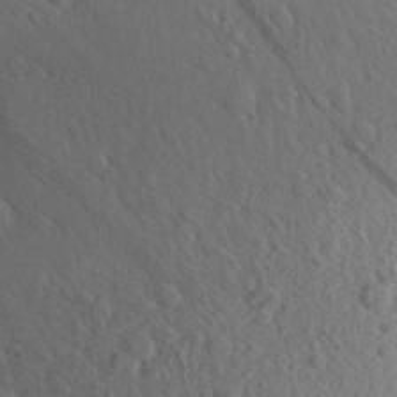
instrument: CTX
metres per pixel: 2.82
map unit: Aa
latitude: 27.8206
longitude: -143.1214
